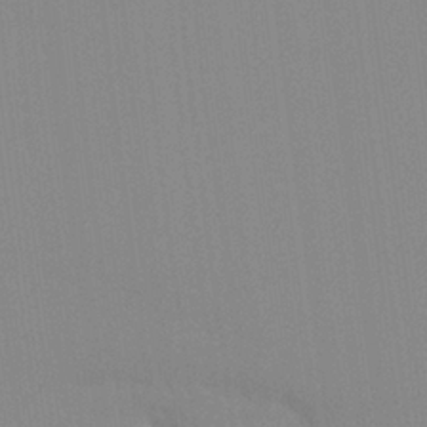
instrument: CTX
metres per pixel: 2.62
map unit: Hto
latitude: -8.1417
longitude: -48.4601
